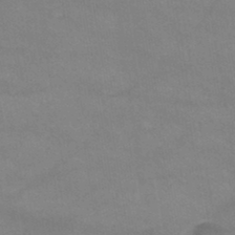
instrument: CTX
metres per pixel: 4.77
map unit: HNb
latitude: -45.4265
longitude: -37.3104
